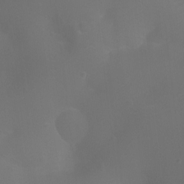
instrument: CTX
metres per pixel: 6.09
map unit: Ht
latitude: -3.7288
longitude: -25.1781
